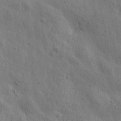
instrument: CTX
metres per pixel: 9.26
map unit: Htu
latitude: 0.5357
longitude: -175.8961
